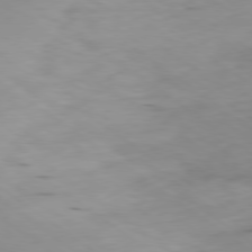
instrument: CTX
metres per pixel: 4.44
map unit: Ap
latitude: -79.4832
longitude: -73.4049
